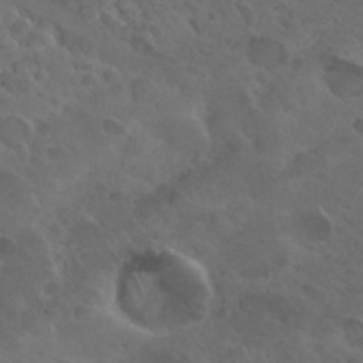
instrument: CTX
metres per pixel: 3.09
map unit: Nhu
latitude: 29.9150
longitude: -52.6680
